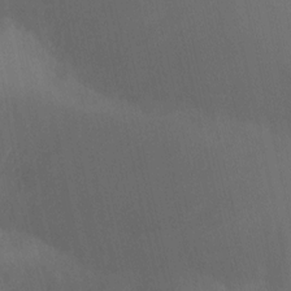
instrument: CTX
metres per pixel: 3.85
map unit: Nhu
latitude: -6.9919
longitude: -89.7828
